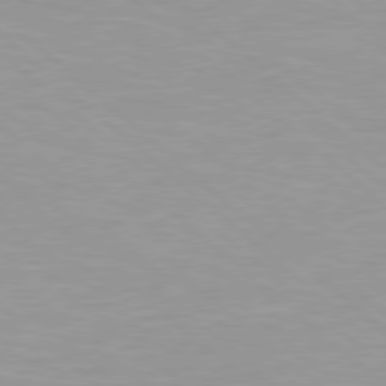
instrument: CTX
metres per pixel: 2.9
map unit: Hpe
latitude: 78.1956
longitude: -140.5545
